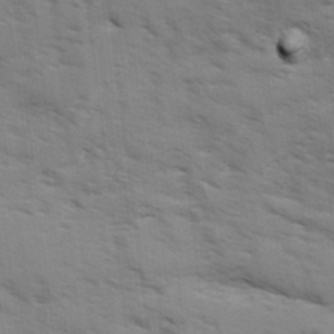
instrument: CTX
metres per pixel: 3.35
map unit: Ave
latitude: 1.5938
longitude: -110.3656
